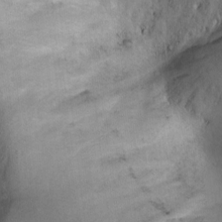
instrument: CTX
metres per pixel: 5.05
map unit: Ht
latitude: 2.3467
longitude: -35.5560
